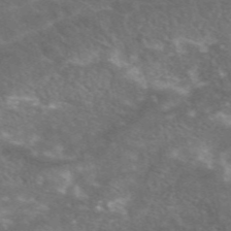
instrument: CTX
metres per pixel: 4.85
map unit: eAb
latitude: 48.6868
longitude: 118.2362
